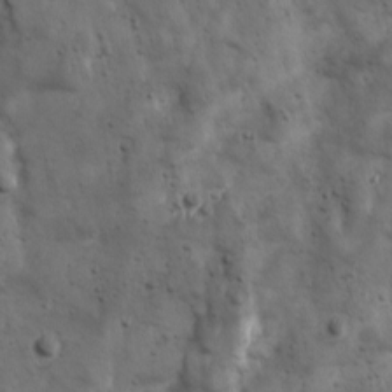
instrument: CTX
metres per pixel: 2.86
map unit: Ave
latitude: 17.0081
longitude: -133.2159
